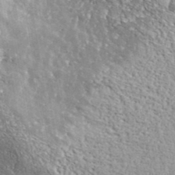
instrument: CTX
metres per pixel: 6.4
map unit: lHvf
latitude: 37.9717
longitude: -88.1956
